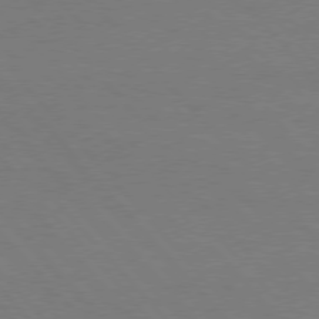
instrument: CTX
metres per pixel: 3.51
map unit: Hpe
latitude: 75.9717
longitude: -140.2711
